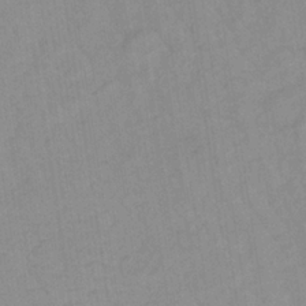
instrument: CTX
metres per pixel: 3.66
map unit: lHb
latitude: -33.7100
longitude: 71.9178
